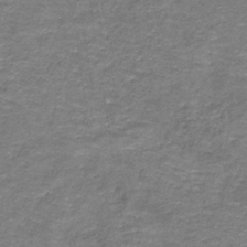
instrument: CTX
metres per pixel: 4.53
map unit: HNb
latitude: -37.7855
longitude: 51.2565
